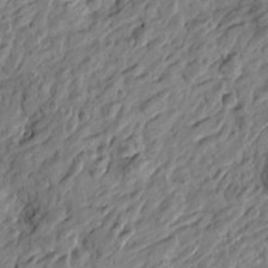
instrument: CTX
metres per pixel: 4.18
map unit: Htu
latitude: -3.3509
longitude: -179.9150
